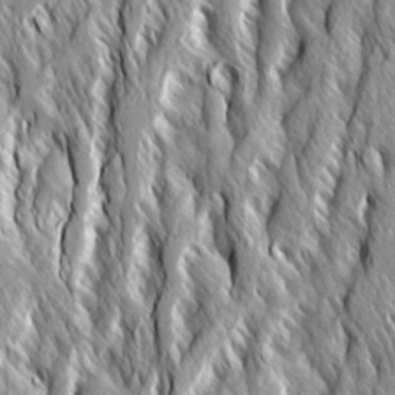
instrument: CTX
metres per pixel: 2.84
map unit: Ave
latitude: 14.5168
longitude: -133.8205
